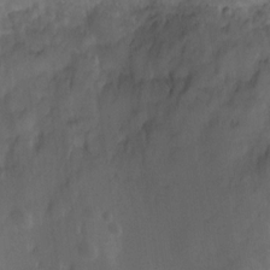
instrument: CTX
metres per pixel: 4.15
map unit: Nhu
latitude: 9.3293
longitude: -22.7624
